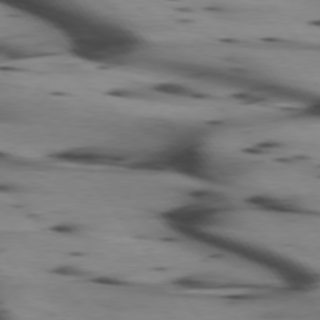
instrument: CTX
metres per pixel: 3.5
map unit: lApd
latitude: 75.1025
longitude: -65.3482
